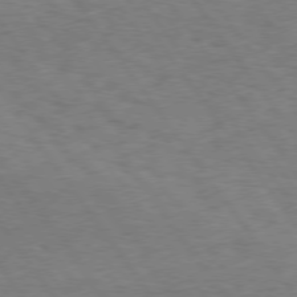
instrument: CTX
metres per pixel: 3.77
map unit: Hpe
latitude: 74.7435
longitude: -142.9136
